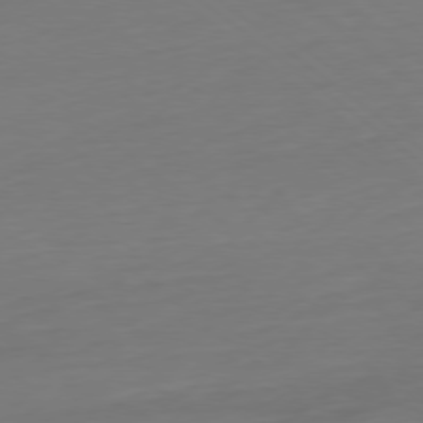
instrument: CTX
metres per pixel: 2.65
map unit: Ap
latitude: -78.4629
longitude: -76.3278
